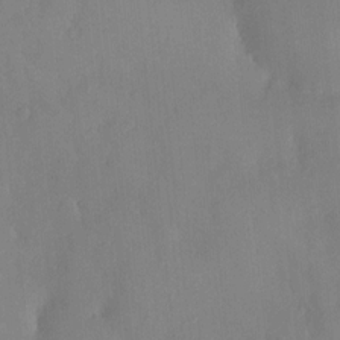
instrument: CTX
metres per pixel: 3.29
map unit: HNhu
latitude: 6.1578
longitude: 0.0850
